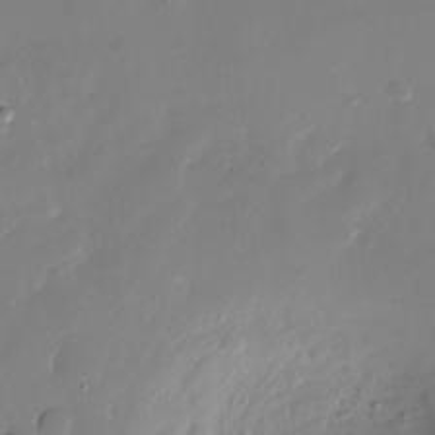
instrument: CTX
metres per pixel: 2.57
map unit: Nhu
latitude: -27.1431
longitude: -61.3104
